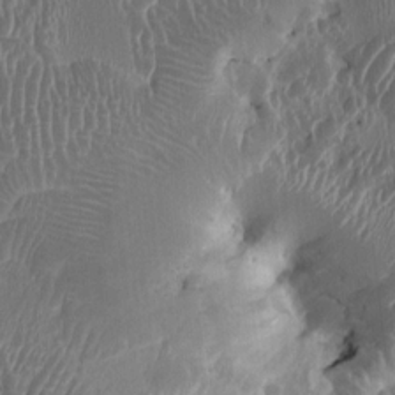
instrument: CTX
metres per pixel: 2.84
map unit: HNhu
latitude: 3.8205
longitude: -6.1389
